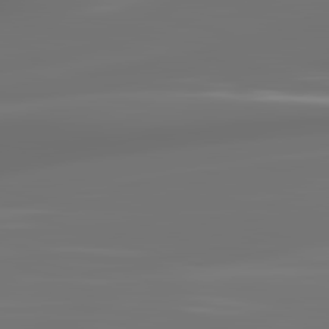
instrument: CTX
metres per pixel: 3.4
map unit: lApd
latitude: 83.4993
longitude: -129.5182
